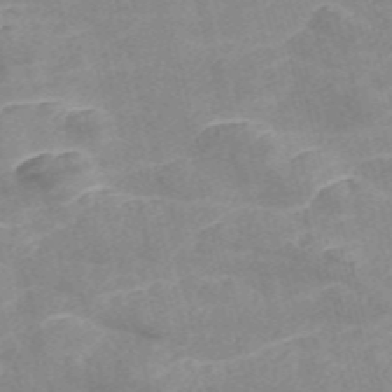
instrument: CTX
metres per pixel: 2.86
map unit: Nve
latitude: -56.6140
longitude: 51.3321
